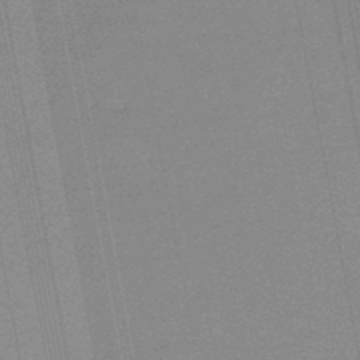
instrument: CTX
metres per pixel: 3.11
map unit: lHb
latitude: -47.4832
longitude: 68.2361
